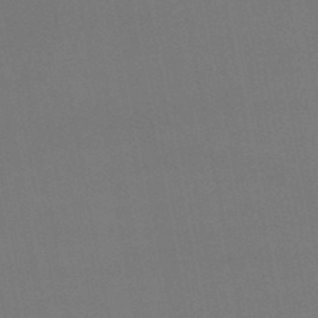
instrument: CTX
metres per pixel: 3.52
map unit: lHb
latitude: -48.2929
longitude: 62.2172
